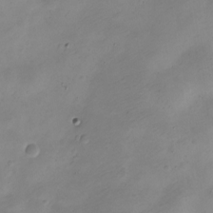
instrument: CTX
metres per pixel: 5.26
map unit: Nve
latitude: -23.5399
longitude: 105.8044
